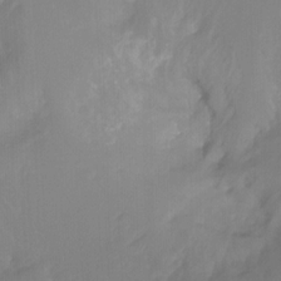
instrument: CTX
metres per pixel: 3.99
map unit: Ht
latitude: -12.1228
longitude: -46.1389
